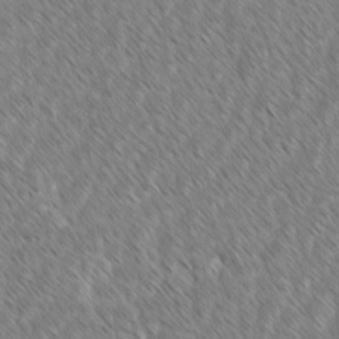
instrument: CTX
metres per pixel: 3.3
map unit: lAvf
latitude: -1.5966
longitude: -114.0633
